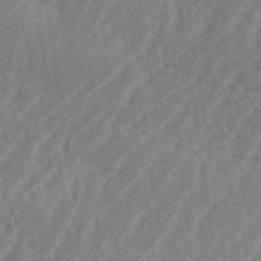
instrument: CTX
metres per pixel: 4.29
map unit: eHh
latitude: 34.6679
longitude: -133.6316
